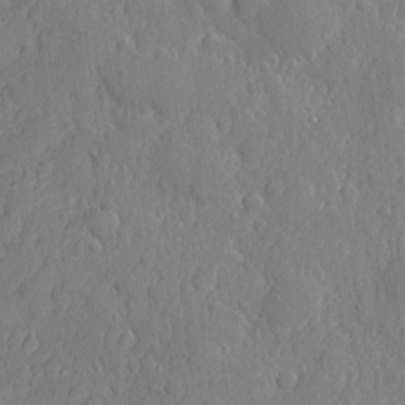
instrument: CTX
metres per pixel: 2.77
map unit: eHh
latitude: 6.5735
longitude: -74.8380
